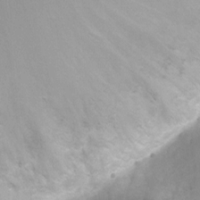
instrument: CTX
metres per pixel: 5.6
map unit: Ht
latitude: 2.5545
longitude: -24.9324
